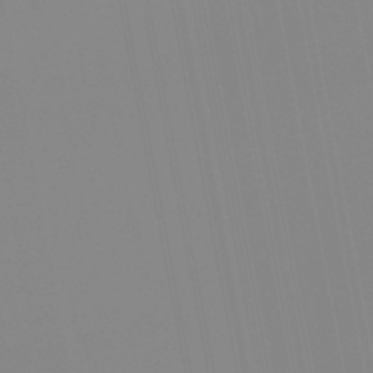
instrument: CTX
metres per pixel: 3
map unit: eHb
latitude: -48.8786
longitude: 85.0108
